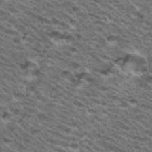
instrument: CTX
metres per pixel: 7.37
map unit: Hto
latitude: 34.2522
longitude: -40.2522
